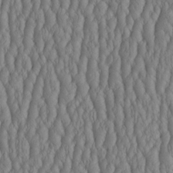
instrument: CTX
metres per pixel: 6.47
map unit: HNhu
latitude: -3.1998
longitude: 13.5588
